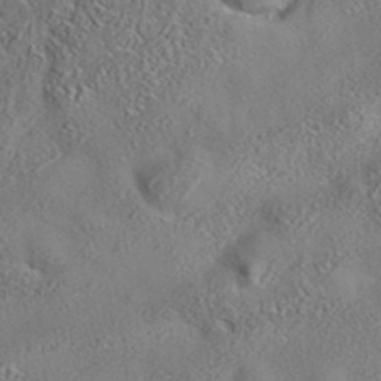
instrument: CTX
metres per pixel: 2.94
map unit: eAb
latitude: 35.4993
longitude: 107.9178
